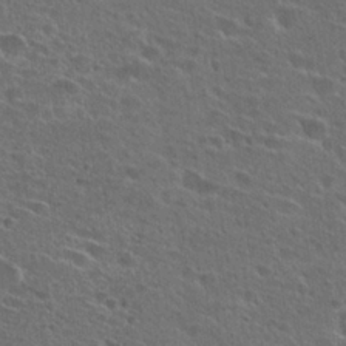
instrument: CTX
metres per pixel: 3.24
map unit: Hto
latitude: 26.5168
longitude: -45.4615
